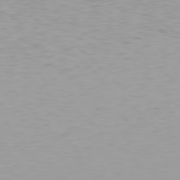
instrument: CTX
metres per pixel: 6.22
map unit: Hpe
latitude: 78.5735
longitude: -167.1592
